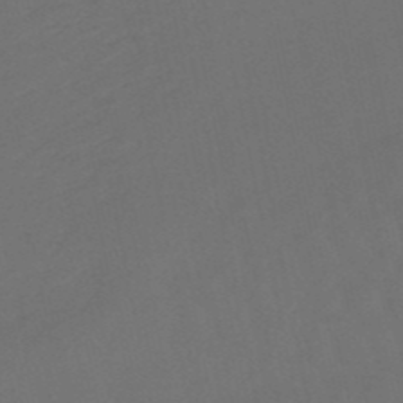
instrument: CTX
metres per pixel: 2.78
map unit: lHb
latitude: -50.5385
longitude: 80.8786
